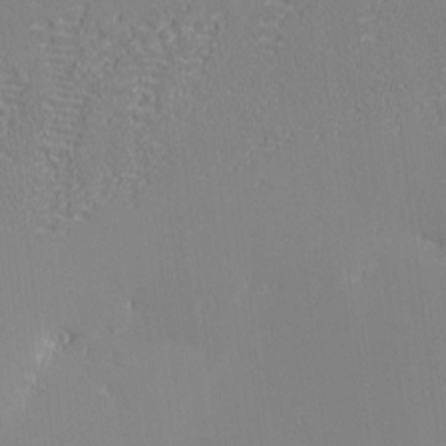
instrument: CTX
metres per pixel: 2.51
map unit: eHh
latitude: -2.8785
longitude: -80.7057
